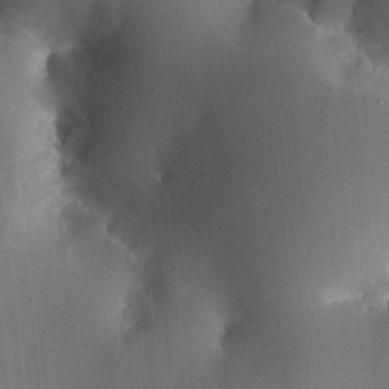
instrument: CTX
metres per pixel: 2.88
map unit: HNhu
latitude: 7.0458
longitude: 14.6330
